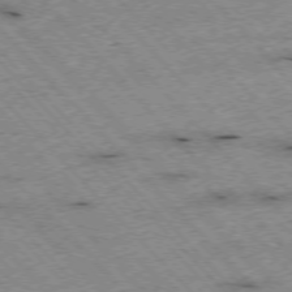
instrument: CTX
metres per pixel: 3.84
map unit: Hpe
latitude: -76.3684
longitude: -15.8206
